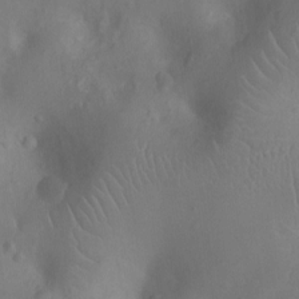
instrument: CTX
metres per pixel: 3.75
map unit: Ht
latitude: -10.3117
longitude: -21.6883
